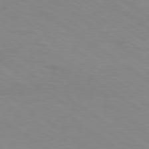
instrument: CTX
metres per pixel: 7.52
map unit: Hpe
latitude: 78.8758
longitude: -123.1214
